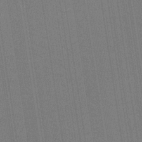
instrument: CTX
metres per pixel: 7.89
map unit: HNb
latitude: -35.6155
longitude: 54.8030
